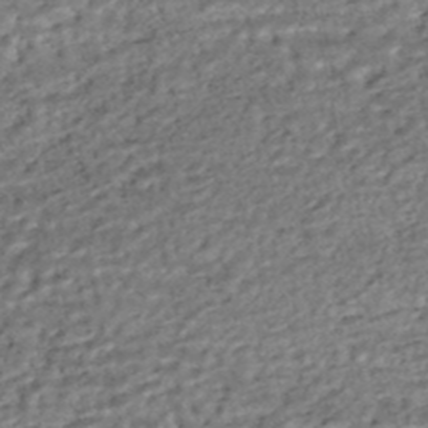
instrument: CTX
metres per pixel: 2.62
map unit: HNhu
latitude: -48.3873
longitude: 102.7652
